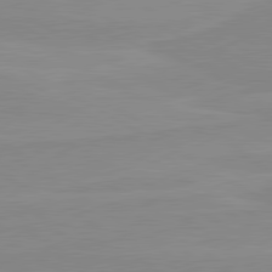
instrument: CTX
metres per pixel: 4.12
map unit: lApd
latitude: 80.4790
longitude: -176.2900
